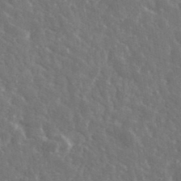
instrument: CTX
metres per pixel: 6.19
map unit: lHvf
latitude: 36.3467
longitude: -89.5372
